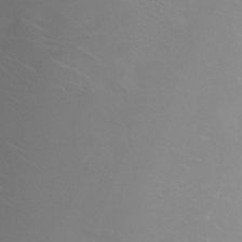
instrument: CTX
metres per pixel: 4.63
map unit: Nhu
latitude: -5.9367
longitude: -91.3482
